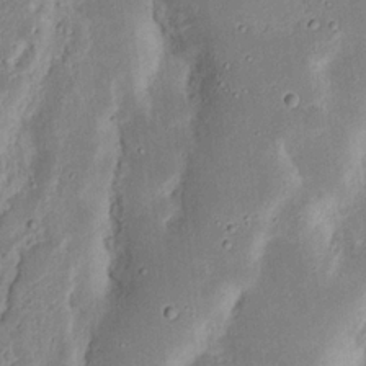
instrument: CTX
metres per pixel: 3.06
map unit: Nhu
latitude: 17.8205
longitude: -74.1389
